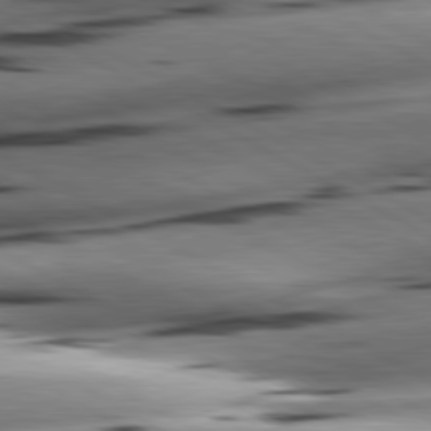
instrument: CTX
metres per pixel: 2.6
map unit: lApd
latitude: 80.9703
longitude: -162.1956
